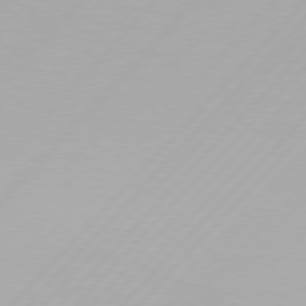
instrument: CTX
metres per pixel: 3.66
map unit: Hpe
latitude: 77.2348
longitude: -138.0444
